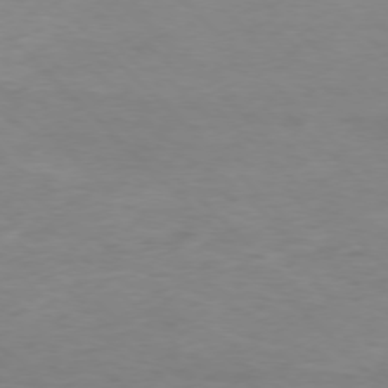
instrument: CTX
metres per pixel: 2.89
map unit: Ap
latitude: -77.5966
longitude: -82.6112
